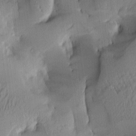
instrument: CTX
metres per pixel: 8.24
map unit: lAa
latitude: 2.9324
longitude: -115.6127
